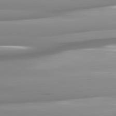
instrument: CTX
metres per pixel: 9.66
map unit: lApd
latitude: 82.0633
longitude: -142.7624
